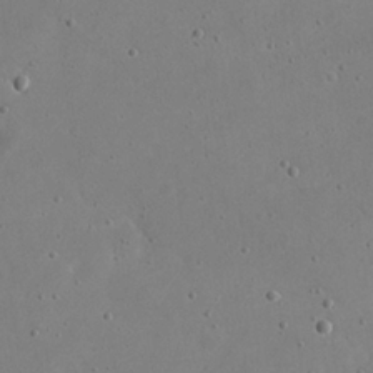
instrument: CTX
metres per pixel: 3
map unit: eHh
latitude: 21.4049
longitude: -68.7435
